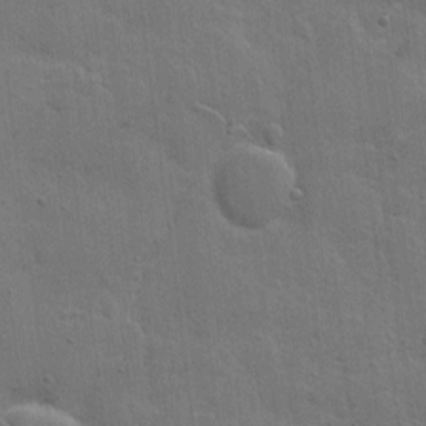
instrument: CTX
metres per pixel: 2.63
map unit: Hto
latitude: 5.1025
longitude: -61.6694
